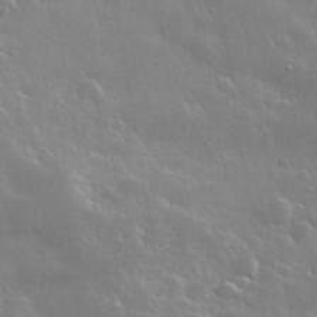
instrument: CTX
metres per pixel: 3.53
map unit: lHvf
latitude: 36.0633
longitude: -91.1592
